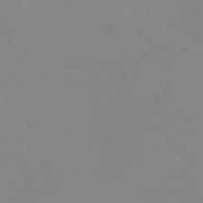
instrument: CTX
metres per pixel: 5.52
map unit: HNb
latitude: -53.6344
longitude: -49.5371
